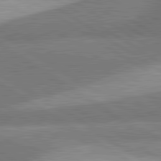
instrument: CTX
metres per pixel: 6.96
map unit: lApd
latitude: 81.5749
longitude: 140.2361
